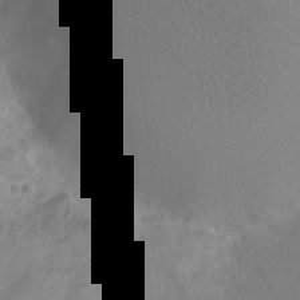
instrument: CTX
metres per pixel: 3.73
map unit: Ht
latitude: -9.5777
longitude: -22.3278
